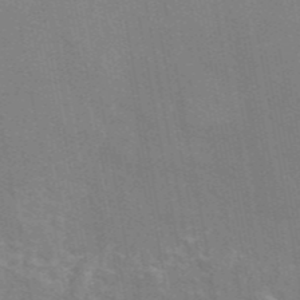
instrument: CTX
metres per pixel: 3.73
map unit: eAb
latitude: 46.4979
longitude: 116.9919
